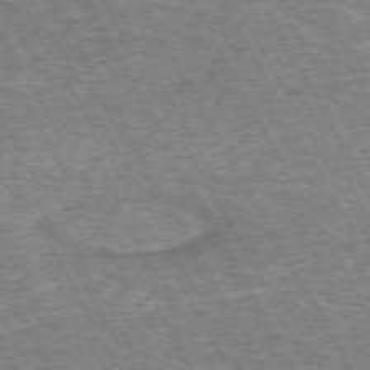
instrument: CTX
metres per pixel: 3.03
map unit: Hpe
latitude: -72.1606
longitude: 12.3684
